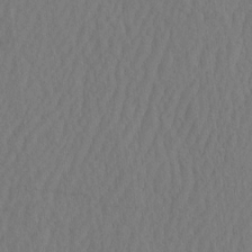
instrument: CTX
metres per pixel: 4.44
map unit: eHh
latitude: -2.7463
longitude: 16.5196
